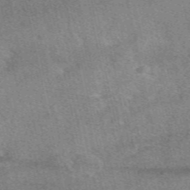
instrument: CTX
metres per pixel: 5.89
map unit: eAb
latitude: 49.0458
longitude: 122.0661
